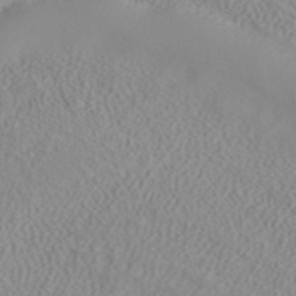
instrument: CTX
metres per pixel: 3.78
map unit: ANa
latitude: 37.8206
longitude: 23.3699
